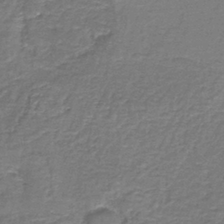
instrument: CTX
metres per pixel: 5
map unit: eAb
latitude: -38.5007
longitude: 51.3132
